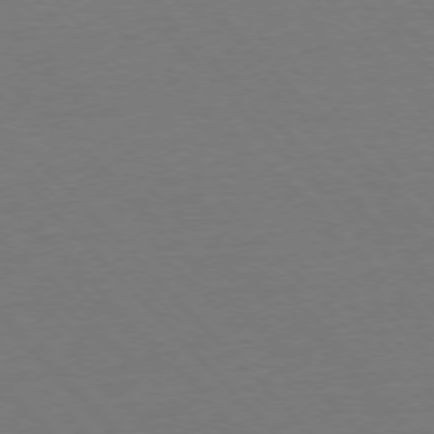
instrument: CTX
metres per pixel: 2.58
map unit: Ap
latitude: -76.6707
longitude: -85.8395
